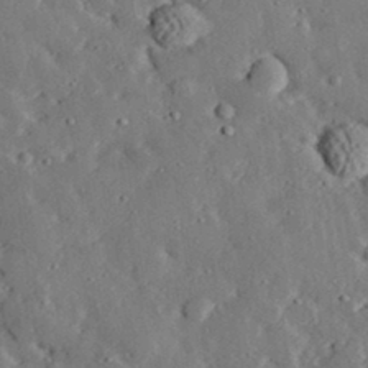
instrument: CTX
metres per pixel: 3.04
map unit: lHvf
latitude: 32.7624
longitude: -83.1970
